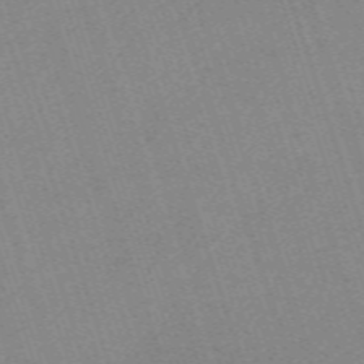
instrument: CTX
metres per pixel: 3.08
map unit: eHh
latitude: -62.6140
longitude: 50.1606
